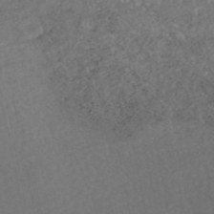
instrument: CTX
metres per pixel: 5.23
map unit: HNhu
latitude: -47.1809
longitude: 98.2172
